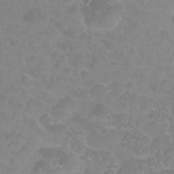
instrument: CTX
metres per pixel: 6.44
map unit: Nhu
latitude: 25.1970
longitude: -54.3656
